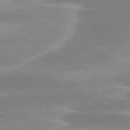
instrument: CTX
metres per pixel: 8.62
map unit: lApd
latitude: 79.6505
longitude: -115.1403
